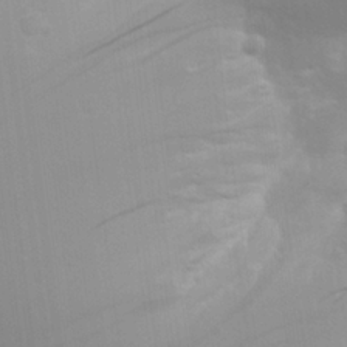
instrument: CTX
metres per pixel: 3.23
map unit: Aa
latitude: 26.0633
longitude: -131.5183
